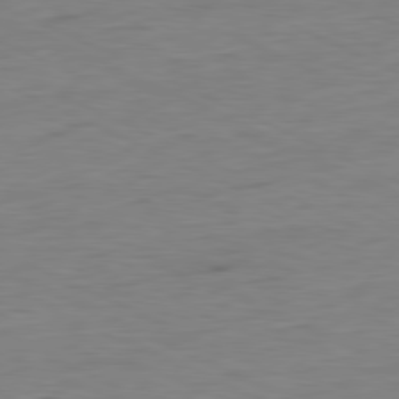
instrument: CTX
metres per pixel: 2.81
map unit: Ap
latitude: -80.8975
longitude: -82.1199
